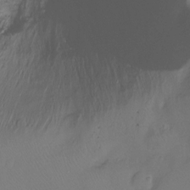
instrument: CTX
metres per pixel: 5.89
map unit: Hto
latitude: -11.6155
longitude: -39.7072
